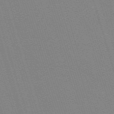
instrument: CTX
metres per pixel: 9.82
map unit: eHh
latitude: -62.9352
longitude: 50.7274
